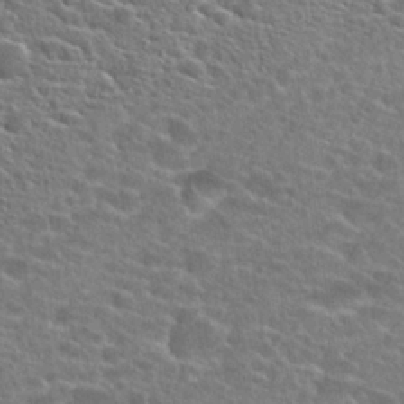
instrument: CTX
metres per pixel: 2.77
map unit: Hto
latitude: 23.9339
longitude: -44.5734
